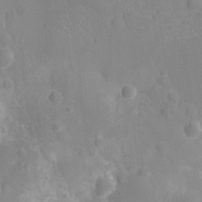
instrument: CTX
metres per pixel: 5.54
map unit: Ht
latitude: -12.4629
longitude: -24.7813
